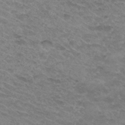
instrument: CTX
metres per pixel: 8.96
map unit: Hto
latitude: 31.4994
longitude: -47.6127
